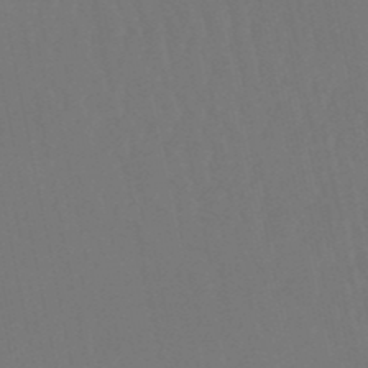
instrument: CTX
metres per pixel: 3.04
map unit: eHb
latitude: -50.6518
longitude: 69.4076
